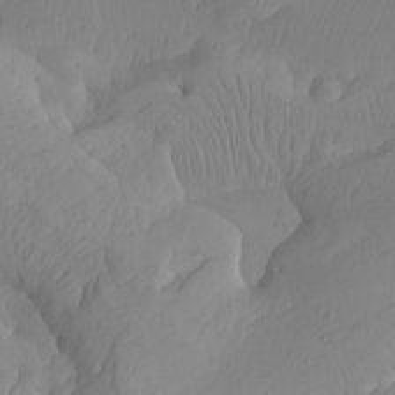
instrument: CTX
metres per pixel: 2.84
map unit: Htu
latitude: -8.2928
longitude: -65.9339
